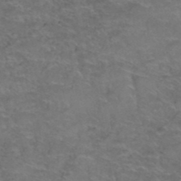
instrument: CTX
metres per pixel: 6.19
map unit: Hto
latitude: 38.6679
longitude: -42.6302
